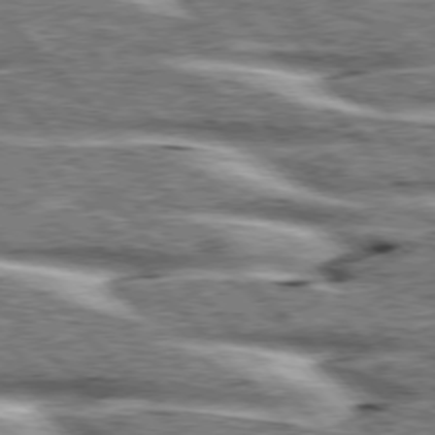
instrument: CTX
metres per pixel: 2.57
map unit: lApd
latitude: 76.3089
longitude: -82.6868
